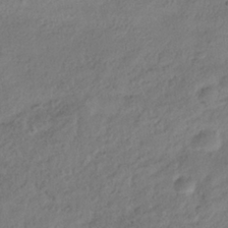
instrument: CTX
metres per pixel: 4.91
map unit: HNhu
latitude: -39.3888
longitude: 101.9178
